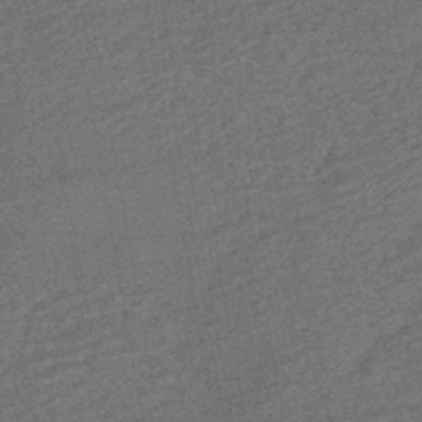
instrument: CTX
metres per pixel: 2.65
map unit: HNhu
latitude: -43.8233
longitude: 99.1998
